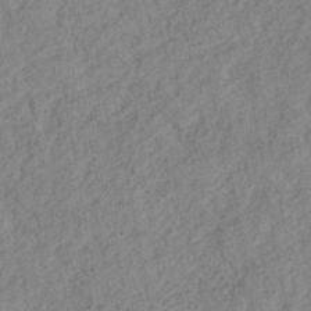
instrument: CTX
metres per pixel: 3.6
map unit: eHh
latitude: -42.6518
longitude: 118.1228
